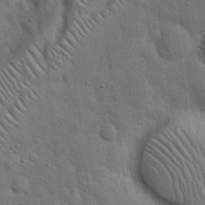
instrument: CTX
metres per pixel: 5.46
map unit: eHh
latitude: 19.8583
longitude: -61.5749
